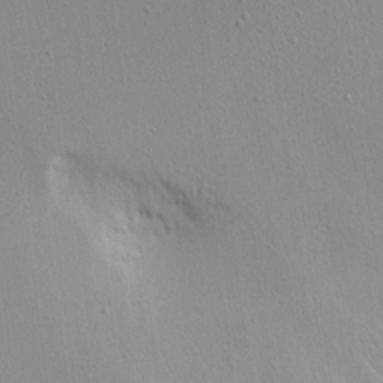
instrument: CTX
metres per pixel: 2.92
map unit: Aa
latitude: 14.5357
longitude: -140.7624
